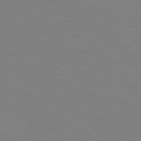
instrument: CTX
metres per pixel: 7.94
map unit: Hpe
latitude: 78.7435
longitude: -149.2159
